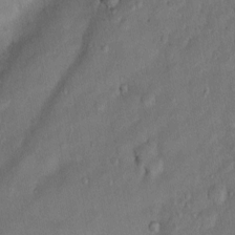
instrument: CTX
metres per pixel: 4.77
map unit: Nhu
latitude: 4.9514
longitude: -24.5167
